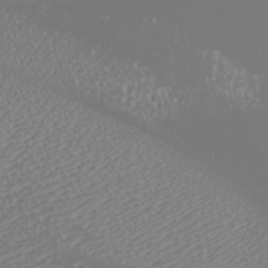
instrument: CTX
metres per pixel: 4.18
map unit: Nhu
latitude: -7.8233
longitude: -91.2348
